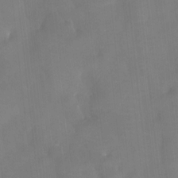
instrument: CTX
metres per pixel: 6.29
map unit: Htu
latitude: -14.0661
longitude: -46.3279
